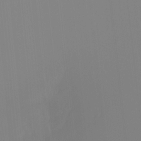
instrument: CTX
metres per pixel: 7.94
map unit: Ht
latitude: -13.8800
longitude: -51.6882
